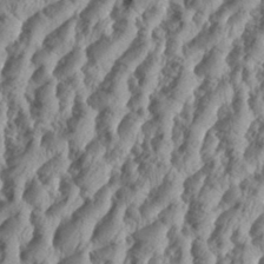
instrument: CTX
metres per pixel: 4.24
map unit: eHh
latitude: 34.5734
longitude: -136.9325
